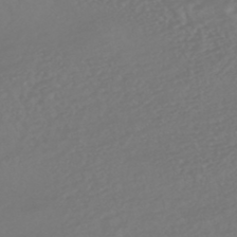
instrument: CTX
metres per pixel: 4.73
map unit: HNhu
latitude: -47.5021
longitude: 97.5210
